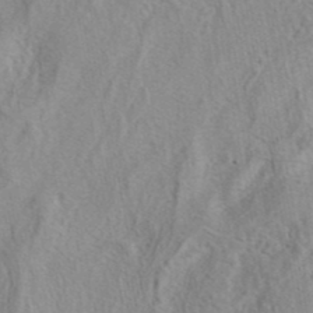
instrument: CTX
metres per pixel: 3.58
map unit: eAb
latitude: 40.8002
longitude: 105.5777
